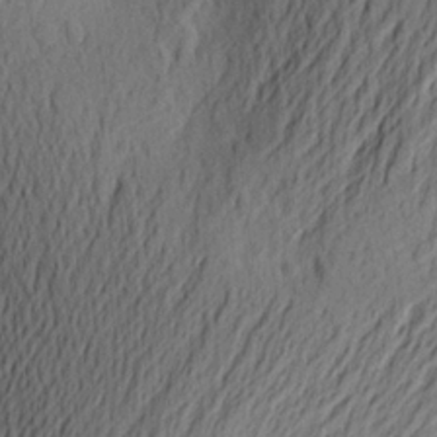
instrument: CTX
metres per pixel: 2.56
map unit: Aa
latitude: 24.8569
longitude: -146.0255
